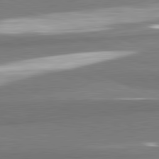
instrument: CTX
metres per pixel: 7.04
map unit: lApd
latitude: 82.1011
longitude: 174.6329
